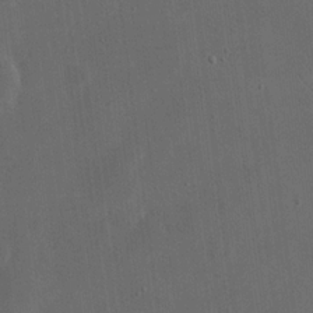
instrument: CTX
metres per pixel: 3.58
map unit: eHh
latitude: 19.2537
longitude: -65.4993
